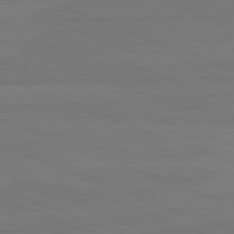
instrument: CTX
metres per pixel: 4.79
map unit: lApd
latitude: 82.3278
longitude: 165.1431
